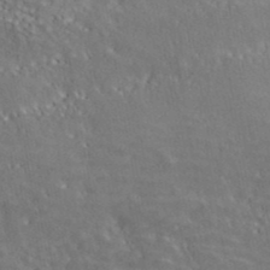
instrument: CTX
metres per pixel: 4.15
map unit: ANa
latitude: 41.5182
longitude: 55.4266
